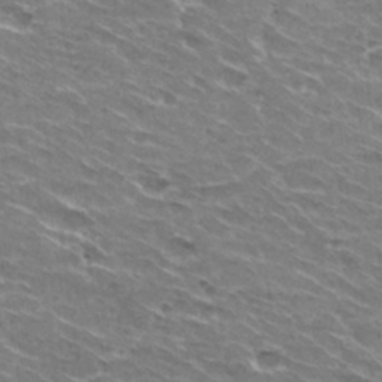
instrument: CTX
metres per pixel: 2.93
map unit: Hto
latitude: 29.8205
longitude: -42.7624
